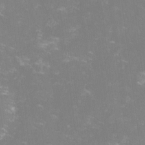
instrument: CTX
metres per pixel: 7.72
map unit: lHvf
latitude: -14.6330
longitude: -100.6491
